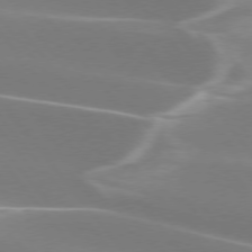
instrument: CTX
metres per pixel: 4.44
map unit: lApd
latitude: 75.4049
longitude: -62.9136
